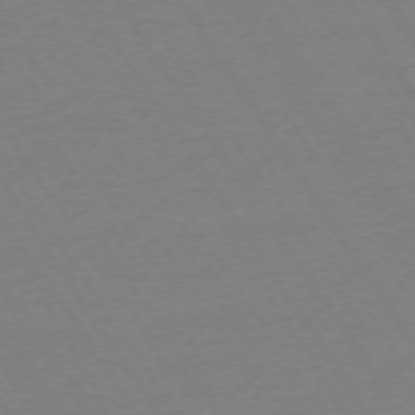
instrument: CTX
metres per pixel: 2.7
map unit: Ap
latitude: -73.8611
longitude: -83.4804
